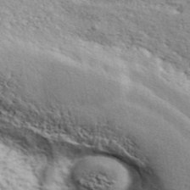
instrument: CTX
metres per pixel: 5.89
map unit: ANa
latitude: 41.9339
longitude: 49.3888
